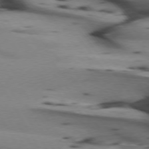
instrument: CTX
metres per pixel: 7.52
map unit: lApd
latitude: 74.7435
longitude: -65.6883
